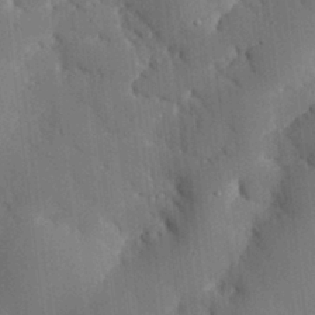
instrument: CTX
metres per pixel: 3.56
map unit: eHh
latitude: 29.1214
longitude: -80.4979
